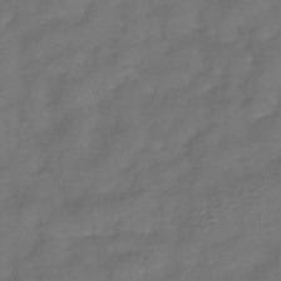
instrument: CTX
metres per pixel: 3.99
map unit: eHb
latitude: -34.4251
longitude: 80.5007
